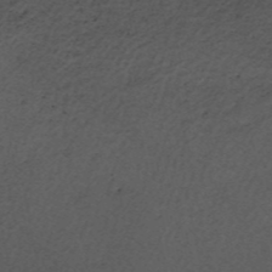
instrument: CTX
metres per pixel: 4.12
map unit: eHh
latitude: -54.3306
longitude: -90.6490
